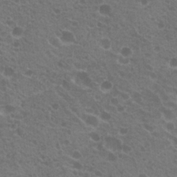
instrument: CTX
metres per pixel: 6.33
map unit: Hto
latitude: 20.6113
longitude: -34.0822
